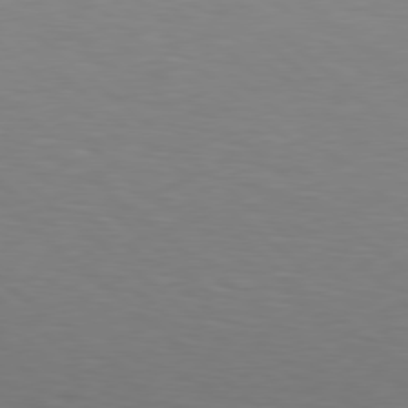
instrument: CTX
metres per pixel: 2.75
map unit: lApd
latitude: 78.6302
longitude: -176.3467
